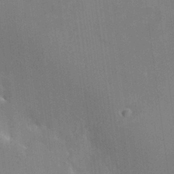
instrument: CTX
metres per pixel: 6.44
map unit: HNhu
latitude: 4.9325
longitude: 8.8219
